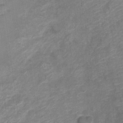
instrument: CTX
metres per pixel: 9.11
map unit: Nve
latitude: -18.0661
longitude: 106.9731
